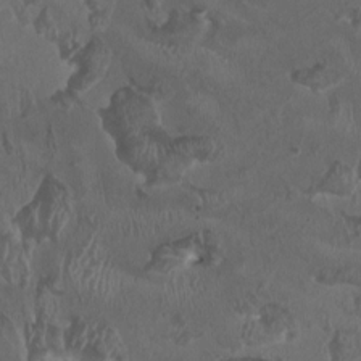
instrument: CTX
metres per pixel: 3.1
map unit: HNhu
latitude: 1.8961
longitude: -4.1767
